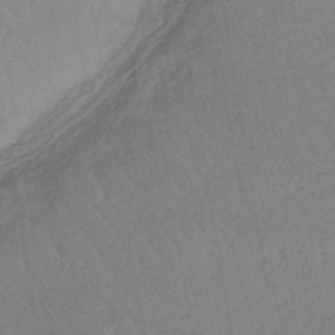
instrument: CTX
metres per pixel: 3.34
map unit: lHb
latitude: -40.6329
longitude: 67.8422
